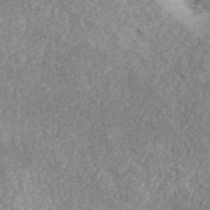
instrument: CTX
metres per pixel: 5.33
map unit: ANa
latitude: 40.8757
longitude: 18.0850
